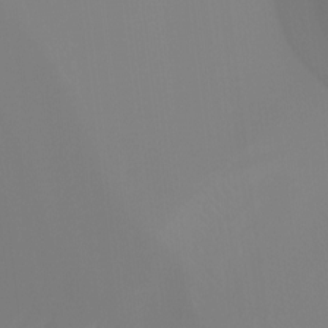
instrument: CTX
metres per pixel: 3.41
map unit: Nhu
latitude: -8.5763
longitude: -52.2145
